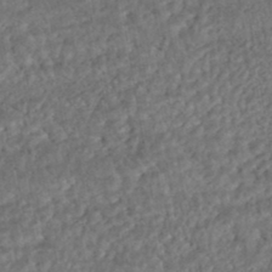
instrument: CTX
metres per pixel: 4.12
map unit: HNhu
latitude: -45.8611
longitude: 104.7274
